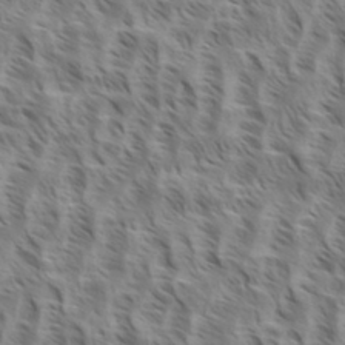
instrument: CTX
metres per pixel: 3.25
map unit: eHh
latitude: 34.9324
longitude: -138.8380
